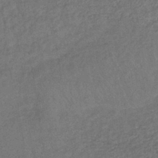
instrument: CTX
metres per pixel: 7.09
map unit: lHb
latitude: -41.0675
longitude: 69.1620
